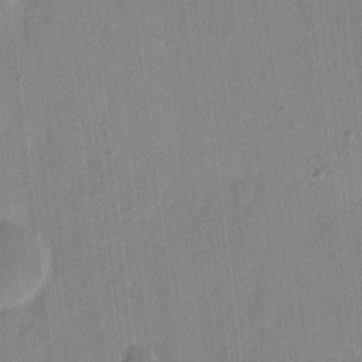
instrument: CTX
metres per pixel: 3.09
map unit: eHh
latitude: 9.1025
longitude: -68.4412
